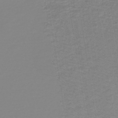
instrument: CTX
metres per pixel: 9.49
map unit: HNb
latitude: -44.2551
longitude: 51.6344
